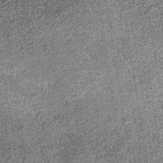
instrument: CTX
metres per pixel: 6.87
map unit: lHb
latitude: -36.2550
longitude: 67.7667
